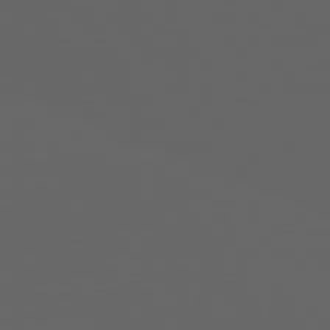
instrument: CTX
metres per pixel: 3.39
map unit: Hpe
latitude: 73.8962
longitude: -127.1781
